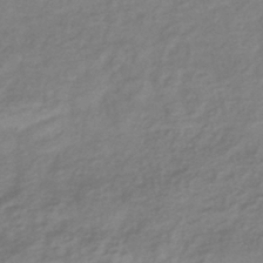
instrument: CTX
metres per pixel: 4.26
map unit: eHb
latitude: -40.5007
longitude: 81.3888
